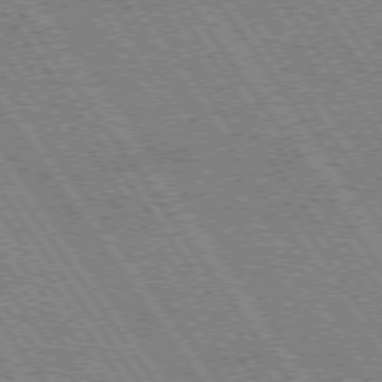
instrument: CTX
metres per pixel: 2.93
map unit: Hpe
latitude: 73.7828
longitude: -142.1956
